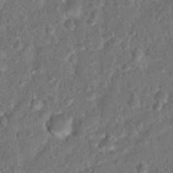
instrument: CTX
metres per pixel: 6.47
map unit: Hto
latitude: 17.3104
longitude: -37.5371
